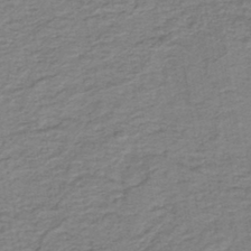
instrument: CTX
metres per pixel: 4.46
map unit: lHb
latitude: -41.5399
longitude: 53.1431
